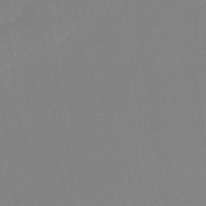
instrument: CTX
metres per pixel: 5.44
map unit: HNb
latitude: -36.3873
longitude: 54.6141
